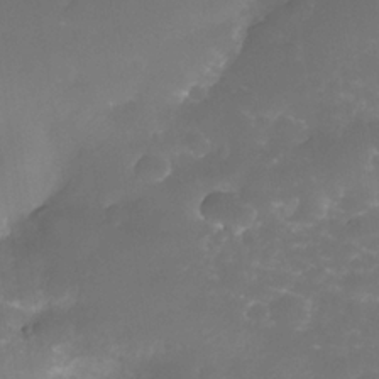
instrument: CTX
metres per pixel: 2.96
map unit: Nhe
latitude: -35.1431
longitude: -145.4048
